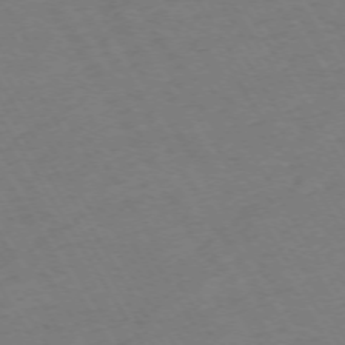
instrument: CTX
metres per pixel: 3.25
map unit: Hpe
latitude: -72.8408
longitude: 9.5966
